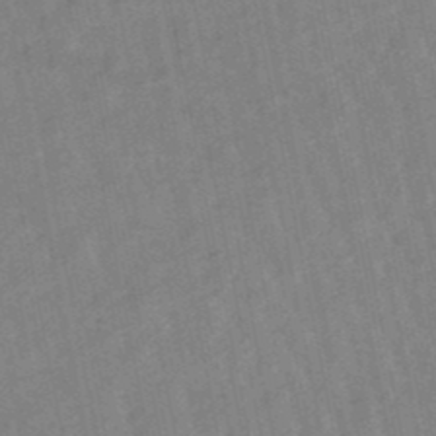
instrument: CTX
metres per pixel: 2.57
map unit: lHb
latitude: -48.5952
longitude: 80.1417
